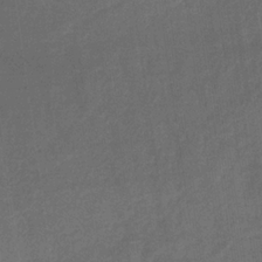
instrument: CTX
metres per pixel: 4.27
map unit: HNb
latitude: -32.3496
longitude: 57.2376
